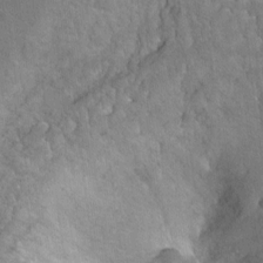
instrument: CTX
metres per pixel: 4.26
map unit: Ht
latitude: -4.8975
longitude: -36.4034
